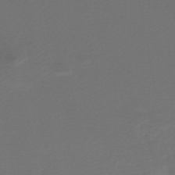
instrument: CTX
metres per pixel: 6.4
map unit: HNhu
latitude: -47.2565
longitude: 98.4062
